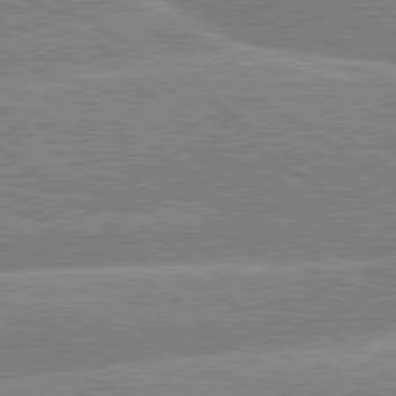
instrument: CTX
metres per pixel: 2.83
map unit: lApd
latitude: 79.5749
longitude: -157.1781
